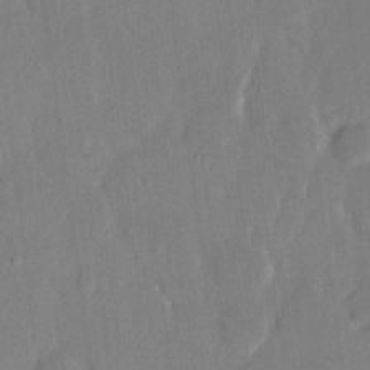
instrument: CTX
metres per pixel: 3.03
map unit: eHh
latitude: 14.6113
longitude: -70.4790
